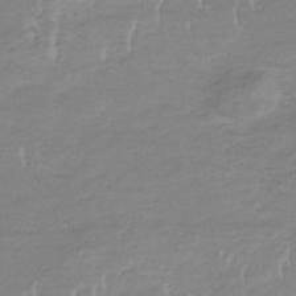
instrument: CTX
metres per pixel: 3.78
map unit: lHb
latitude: -34.1606
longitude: 70.1795
